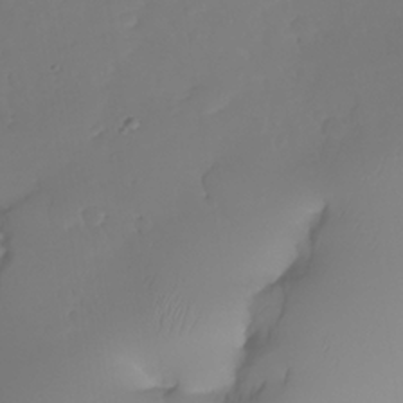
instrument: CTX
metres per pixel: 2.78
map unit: Nhe
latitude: -34.8786
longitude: -143.1214
